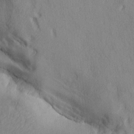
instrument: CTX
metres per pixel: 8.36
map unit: lAa
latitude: 4.9514
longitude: -113.9150
